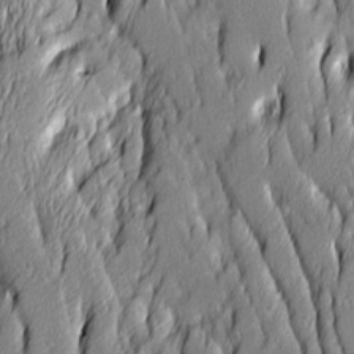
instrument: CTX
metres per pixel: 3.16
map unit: Ave
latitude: 14.3279
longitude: -131.6505
